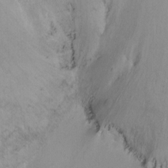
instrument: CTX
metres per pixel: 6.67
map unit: Ht
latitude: -13.1431
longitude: -43.8394
